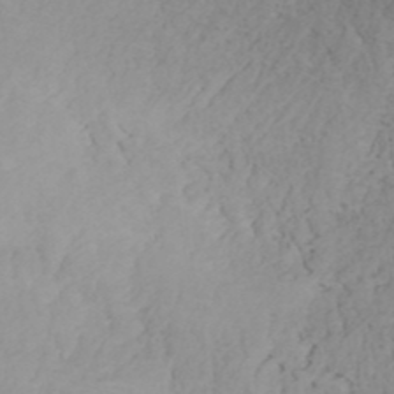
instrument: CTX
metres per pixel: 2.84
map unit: ANa
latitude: 41.9150
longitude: 54.2929
